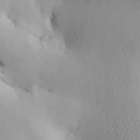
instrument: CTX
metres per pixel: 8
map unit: Aa
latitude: 31.4238
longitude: -132.8569
